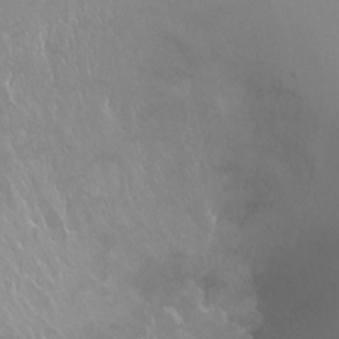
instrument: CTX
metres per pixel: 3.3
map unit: Ht
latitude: -14.5574
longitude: -42.7624
